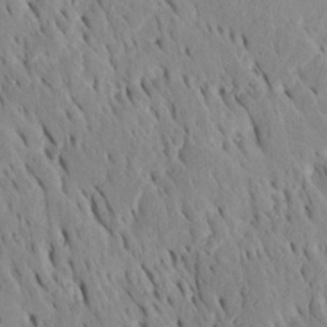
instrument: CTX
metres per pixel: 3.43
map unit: Htu
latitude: -4.2928
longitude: 151.4454
